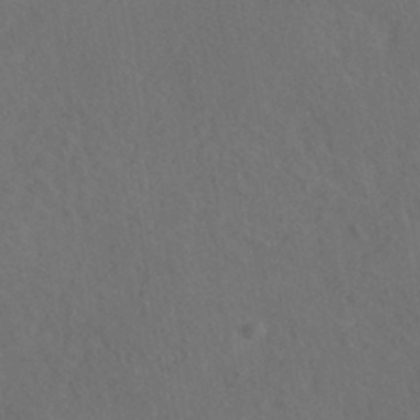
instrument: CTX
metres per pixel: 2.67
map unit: HNhu
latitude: -39.2187
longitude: 100.9730
